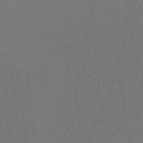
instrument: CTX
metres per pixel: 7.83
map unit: eHb
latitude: -43.9367
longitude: 89.0675
